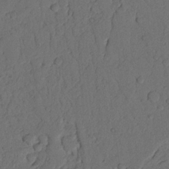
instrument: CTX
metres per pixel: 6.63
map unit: Nhu
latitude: 21.5371
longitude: -75.2915
